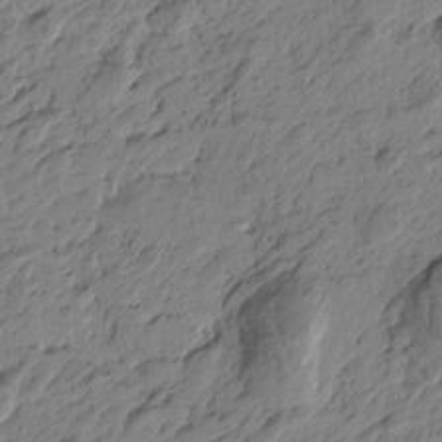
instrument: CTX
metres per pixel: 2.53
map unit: Htu
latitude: -3.7855
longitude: -178.6302
